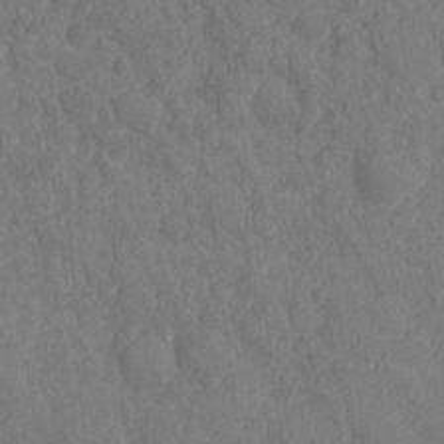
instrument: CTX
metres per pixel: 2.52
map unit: Ht
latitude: -11.8611
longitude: -24.8191
